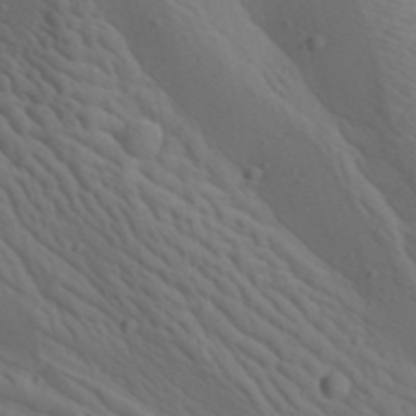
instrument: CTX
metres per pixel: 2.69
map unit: Aa
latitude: 22.8947
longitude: -138.5168
